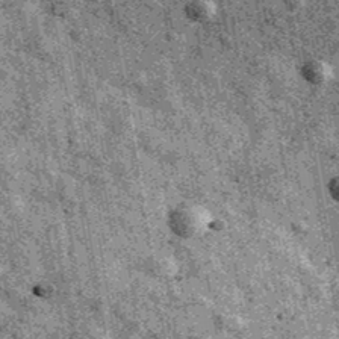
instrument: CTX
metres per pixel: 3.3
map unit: Ave
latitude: 40.1200
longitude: -107.1592
